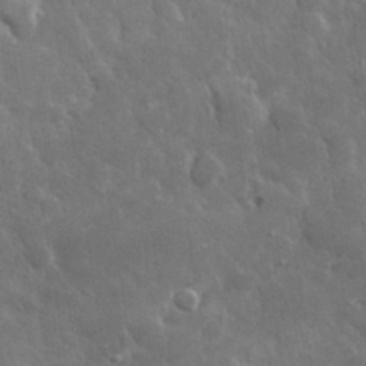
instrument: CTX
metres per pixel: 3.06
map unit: lHvf
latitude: 33.8205
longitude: -86.9702
